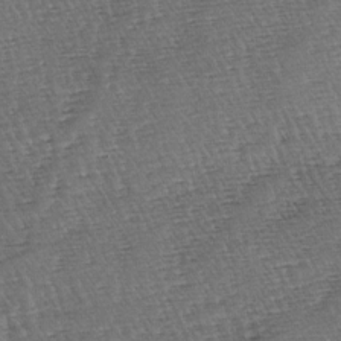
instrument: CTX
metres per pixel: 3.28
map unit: lAa
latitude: -3.6154
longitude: -123.0081
